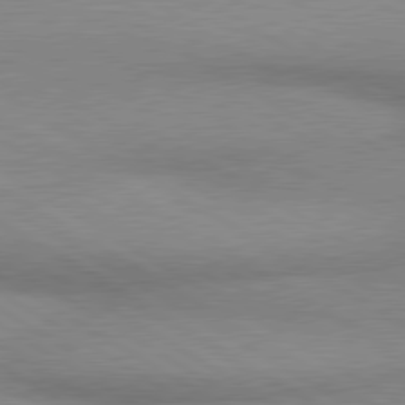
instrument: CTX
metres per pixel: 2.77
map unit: lApd
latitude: 80.0255
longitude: 166.5196
